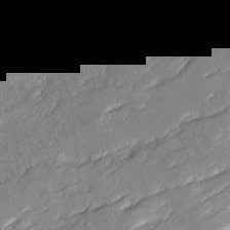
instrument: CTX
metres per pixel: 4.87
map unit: Ave
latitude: 16.1578
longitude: -137.3860
